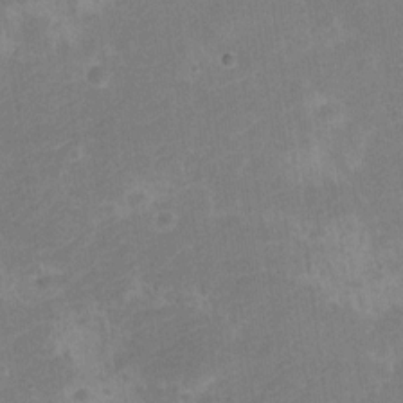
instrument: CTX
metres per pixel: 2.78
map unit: Nve
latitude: -25.8611
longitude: 106.8219
